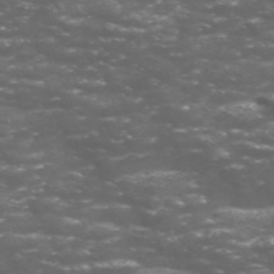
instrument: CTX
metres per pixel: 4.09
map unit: Nve
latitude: -58.5384
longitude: 57.1809
